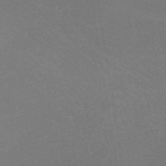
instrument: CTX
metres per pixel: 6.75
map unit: lHb
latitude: -34.3495
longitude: 67.5588
